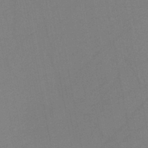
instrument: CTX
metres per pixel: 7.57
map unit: HNb
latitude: -45.8611
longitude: -40.4034
